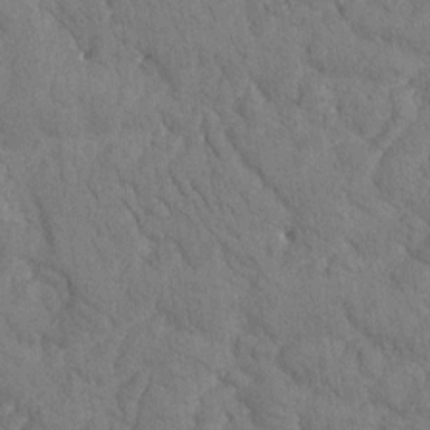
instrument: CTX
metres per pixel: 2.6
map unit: Htu
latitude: -0.8786
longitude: 174.5573
